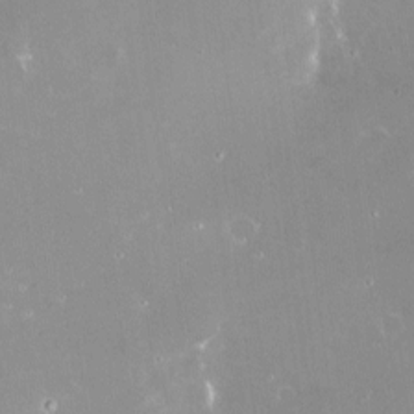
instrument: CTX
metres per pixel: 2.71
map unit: Nve
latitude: -18.3684
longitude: -59.8205
